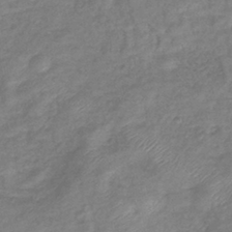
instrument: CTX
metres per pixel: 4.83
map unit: eHb
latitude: -38.9353
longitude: 78.9163
